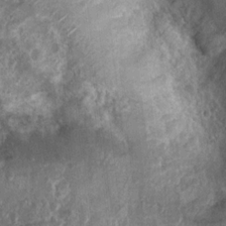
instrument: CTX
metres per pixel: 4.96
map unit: Nhu
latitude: 7.7072
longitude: -20.0444
